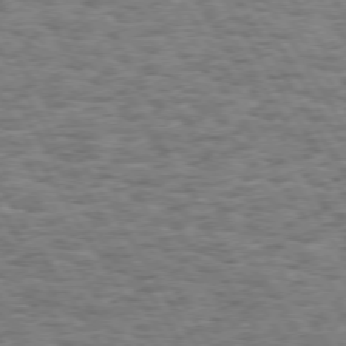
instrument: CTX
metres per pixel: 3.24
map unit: Hpe
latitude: 73.4238
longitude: -129.9717
